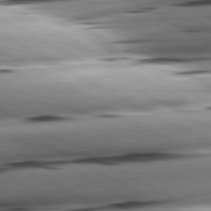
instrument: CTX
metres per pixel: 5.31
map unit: lApd
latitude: 80.9703
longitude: -162.1578
